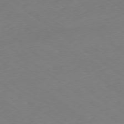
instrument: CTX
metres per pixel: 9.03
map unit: Ap
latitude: -79.1242
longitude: -57.1970
